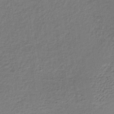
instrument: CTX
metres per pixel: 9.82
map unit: lHb
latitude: -35.2187
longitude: 62.5384
